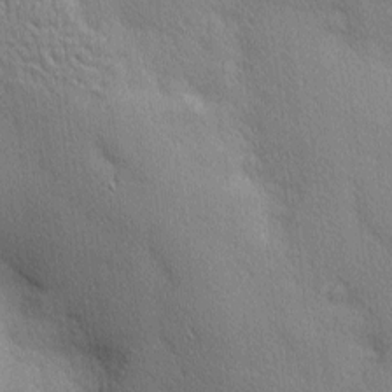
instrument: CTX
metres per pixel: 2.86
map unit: Nhu
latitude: 2.0444
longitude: -75.2915
